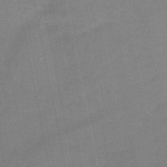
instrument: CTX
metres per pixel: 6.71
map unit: HNb
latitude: -50.9731
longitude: -42.5735
